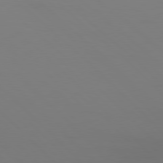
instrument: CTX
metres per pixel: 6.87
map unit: Ap
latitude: -79.7099
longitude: -55.7638
